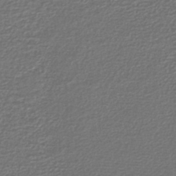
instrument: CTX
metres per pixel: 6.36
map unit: lHb
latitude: -43.3320
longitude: 71.1998
